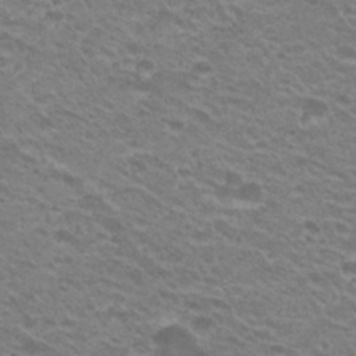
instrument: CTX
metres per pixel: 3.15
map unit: Hto
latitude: 26.3278
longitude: -29.6883
